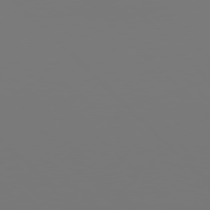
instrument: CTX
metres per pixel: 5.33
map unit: Hpe
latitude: 77.1214
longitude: -164.2900
